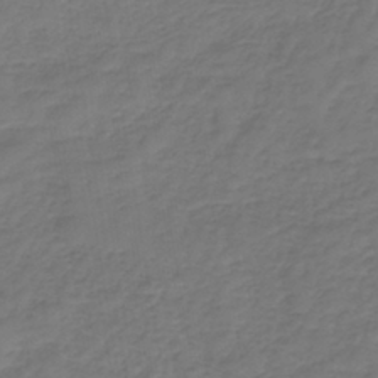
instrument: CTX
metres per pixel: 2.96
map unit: lHb
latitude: -39.4455
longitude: 72.4062
